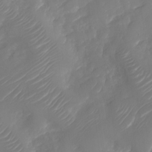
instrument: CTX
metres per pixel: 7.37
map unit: Nhu
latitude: -30.1606
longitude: -71.7638
